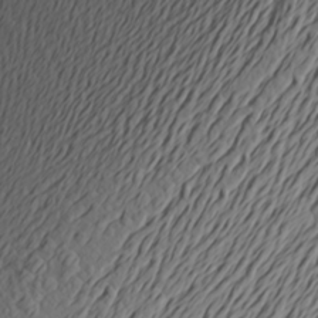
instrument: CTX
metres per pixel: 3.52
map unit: Aa
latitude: 23.8205
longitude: -146.1956
